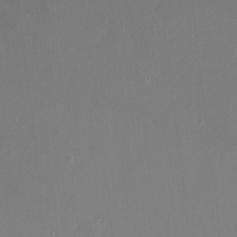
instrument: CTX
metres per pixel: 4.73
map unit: HNhu
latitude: 7.9717
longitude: 10.8597
